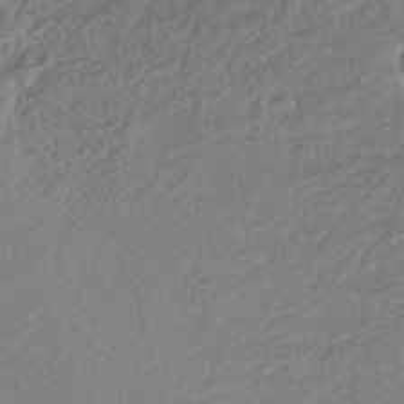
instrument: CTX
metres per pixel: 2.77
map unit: Nhe
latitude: -46.5762
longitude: -172.0633
